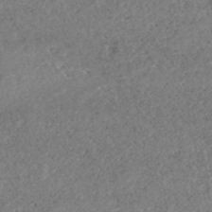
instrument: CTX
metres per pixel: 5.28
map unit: HNhu
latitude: -48.2362
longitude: 98.4440
